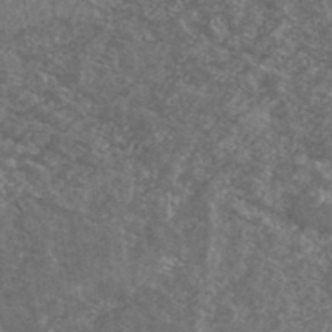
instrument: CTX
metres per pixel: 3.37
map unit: Ave
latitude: 40.4601
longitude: -110.2901
